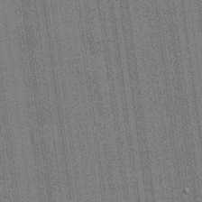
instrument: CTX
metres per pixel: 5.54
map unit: lHvf
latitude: 19.8205
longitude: 142.8408
